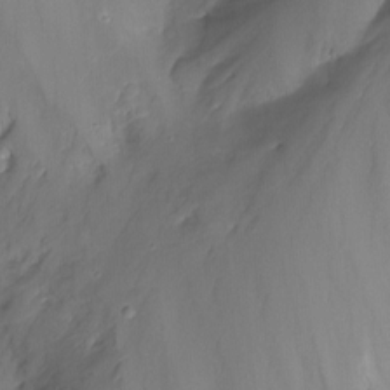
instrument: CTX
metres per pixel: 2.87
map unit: Nhu
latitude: -15.0676
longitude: -56.9513
